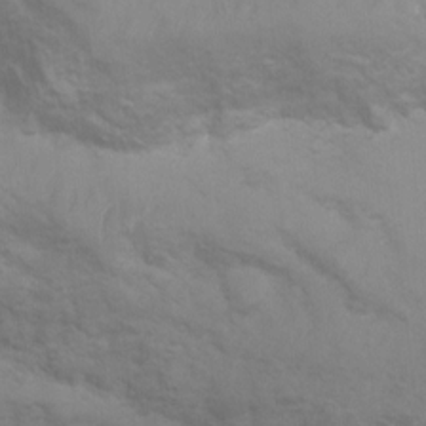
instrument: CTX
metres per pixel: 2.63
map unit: Ht
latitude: 3.5938
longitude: -27.2348
